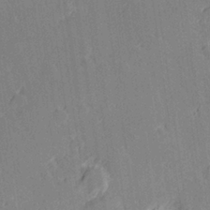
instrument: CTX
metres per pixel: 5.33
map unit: Hve
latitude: 27.4427
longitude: 145.1431
